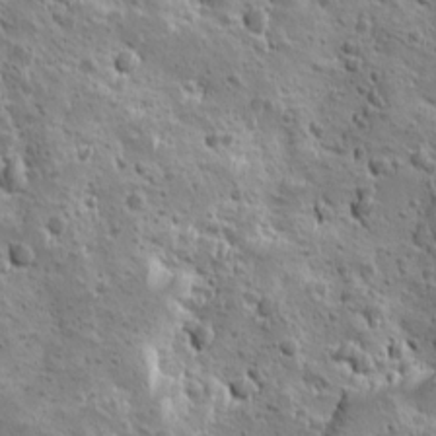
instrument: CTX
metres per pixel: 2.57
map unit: Ave
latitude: 10.1389
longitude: -105.0837
